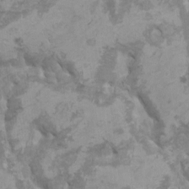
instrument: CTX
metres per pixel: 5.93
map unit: HNhu
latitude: 2.1766
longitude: -1.1214
